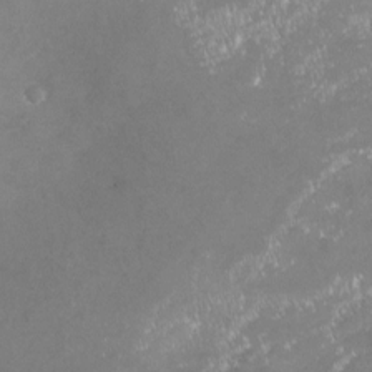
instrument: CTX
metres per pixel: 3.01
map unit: Nhu
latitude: -22.5385
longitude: -57.3670
